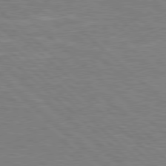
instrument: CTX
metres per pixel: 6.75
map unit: Hpe
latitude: 78.3656
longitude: -152.1389
